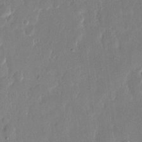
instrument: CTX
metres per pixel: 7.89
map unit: eHh
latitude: 14.4790
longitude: -69.9906
